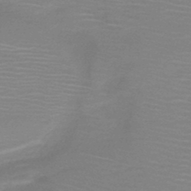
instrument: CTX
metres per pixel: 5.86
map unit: HNb
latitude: -46.4440
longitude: -39.7072
